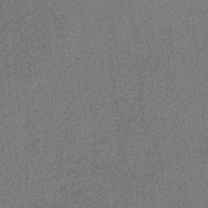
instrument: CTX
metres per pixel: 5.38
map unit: eHb
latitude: -31.6533
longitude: 73.5399
